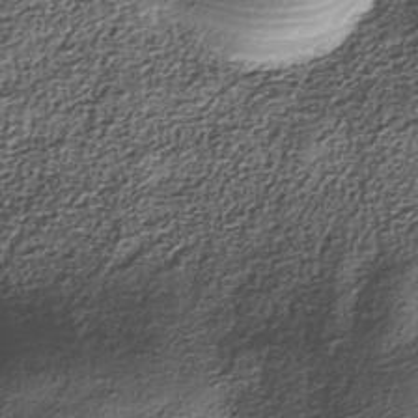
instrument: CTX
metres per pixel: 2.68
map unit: Nhe
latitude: -38.2173
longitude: -148.0633
